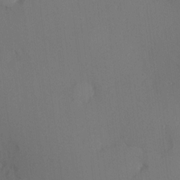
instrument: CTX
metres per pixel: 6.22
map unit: Hve
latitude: 13.2726
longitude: -90.0633
